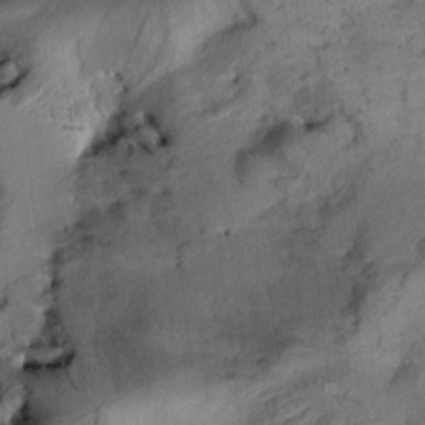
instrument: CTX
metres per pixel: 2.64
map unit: Aa
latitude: 9.6127
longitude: -142.8569
